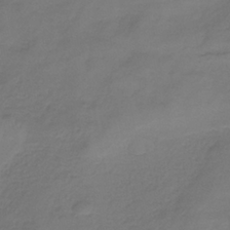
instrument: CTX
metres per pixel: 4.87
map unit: HNb
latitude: -35.0486
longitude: 53.7855
